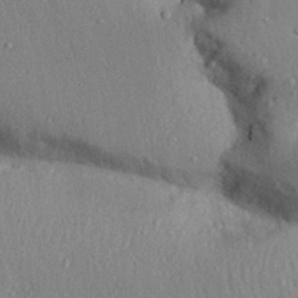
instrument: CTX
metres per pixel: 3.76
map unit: Aa
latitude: 31.1215
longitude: -145.2348
